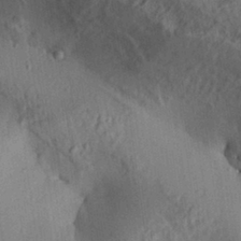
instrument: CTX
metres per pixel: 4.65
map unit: Aa
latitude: 30.1389
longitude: -133.1592
